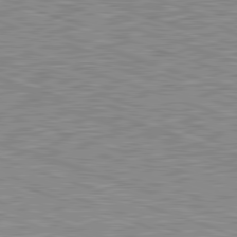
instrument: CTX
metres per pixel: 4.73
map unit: Hpe
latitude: -82.6707
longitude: 9.0486
